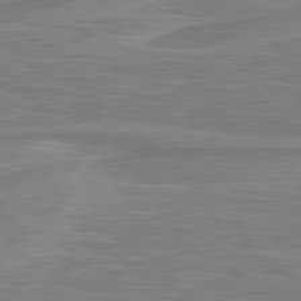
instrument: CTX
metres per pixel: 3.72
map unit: lApd
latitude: 80.9514
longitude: 173.5588
